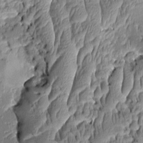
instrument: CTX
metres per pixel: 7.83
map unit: Aa
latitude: 8.7624
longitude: -132.8947
